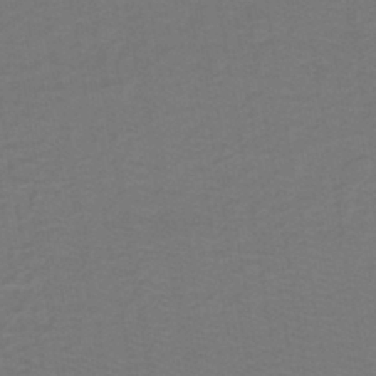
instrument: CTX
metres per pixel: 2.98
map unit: lHb
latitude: -42.8974
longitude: 53.8611
